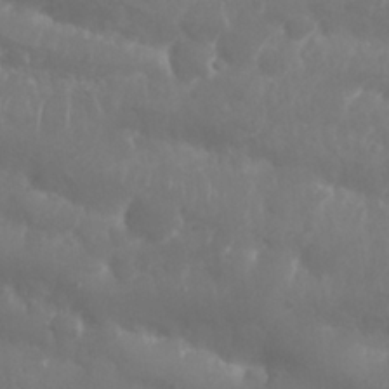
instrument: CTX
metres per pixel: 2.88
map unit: Nhu
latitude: 25.7638
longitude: -61.5938
